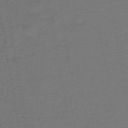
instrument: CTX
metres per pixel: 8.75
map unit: lHb
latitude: -43.6721
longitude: 53.8233
